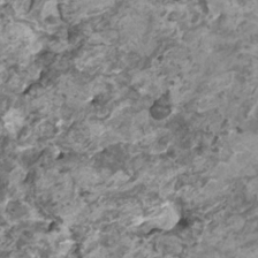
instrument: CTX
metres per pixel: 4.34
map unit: HNhu
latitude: 1.4993
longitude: -0.6112
